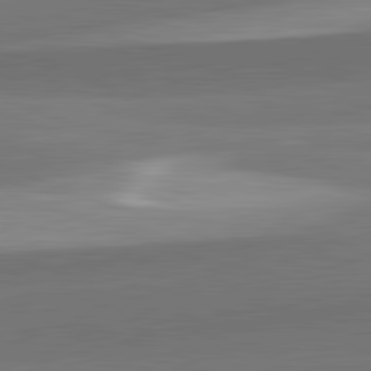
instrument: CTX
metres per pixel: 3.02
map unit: lApd
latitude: 82.3467
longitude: 136.6329
